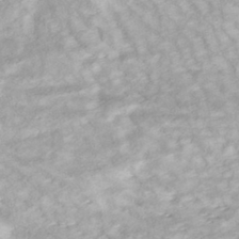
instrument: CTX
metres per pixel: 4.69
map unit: ANa
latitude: -42.0472
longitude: 109.6722
